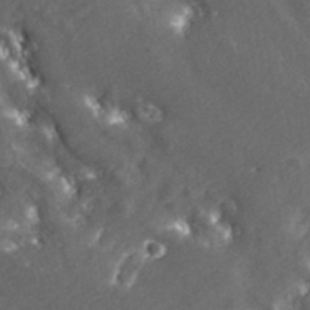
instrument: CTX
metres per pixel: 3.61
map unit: ANa
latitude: 43.5749
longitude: 36.8030
